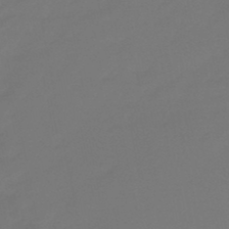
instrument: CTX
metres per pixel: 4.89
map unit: eHb
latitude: -47.2943
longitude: 86.3117
